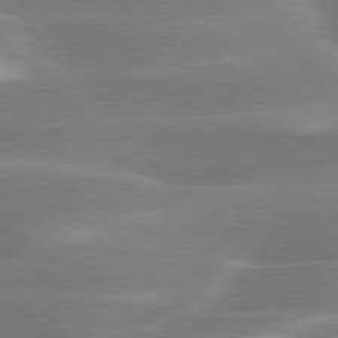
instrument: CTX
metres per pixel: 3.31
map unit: lApd
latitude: 79.6505
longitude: -116.2334
